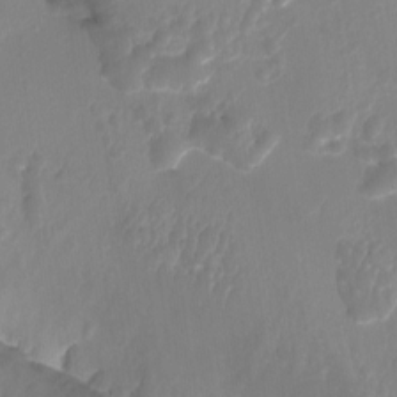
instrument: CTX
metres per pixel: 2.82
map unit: Aa
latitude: -13.0298
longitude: -68.2901
